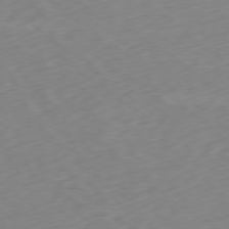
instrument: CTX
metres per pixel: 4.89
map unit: Ap
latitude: -78.8975
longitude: -63.4994
